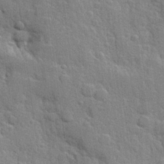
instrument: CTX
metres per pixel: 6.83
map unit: Hve
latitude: 24.7435
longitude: 149.5210
